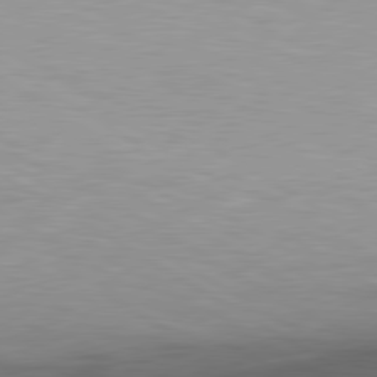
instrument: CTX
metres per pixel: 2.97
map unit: lApd
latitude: 80.1011
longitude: 156.4440
